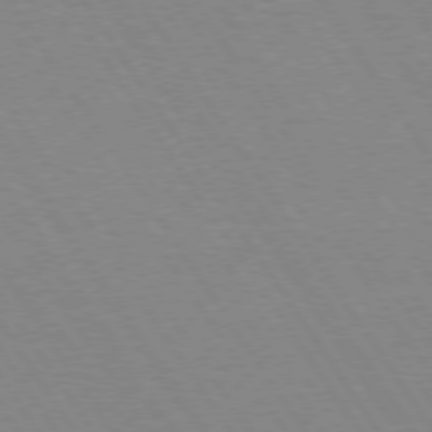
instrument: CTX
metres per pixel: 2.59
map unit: Hpe
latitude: 74.3467
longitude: -140.1955
